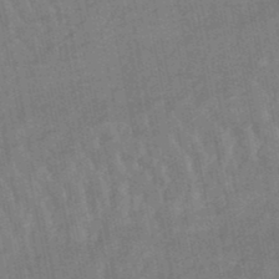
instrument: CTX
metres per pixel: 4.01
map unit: lHb
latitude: -48.9920
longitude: 74.8030
